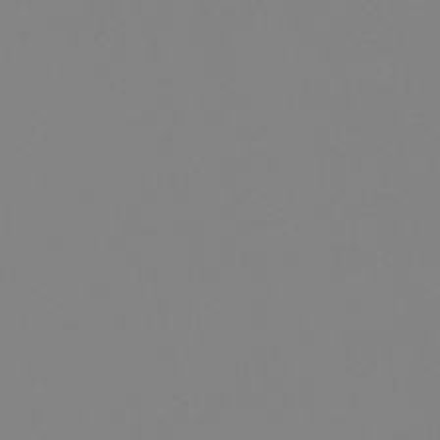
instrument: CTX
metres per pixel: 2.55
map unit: lHb
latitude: -48.9731
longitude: 74.4818
